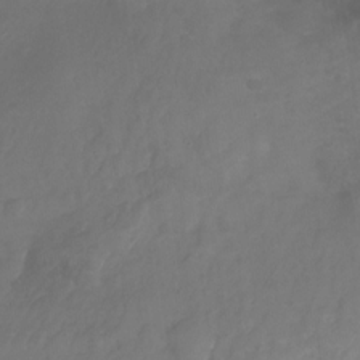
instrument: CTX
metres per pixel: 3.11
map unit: Nhu
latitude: -27.6721
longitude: -71.3481
